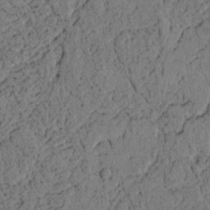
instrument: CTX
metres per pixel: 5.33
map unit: lAvf
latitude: 4.0633
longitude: 158.6896
